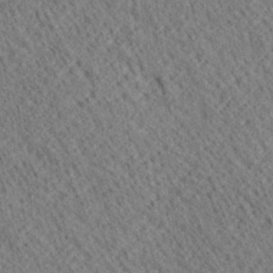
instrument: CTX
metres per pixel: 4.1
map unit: Ave
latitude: 20.4979
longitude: -139.8583
